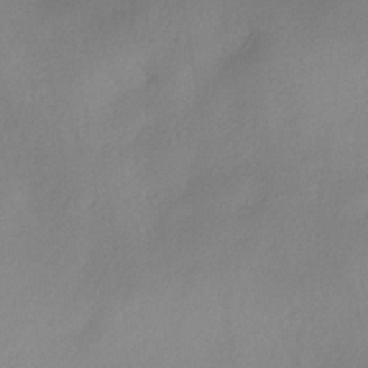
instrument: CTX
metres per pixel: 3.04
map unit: HNhu
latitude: -40.3306
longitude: 95.5966
